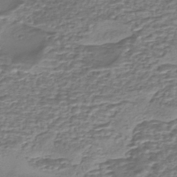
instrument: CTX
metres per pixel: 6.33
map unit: eHh
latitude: -43.5399
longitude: 121.0108
